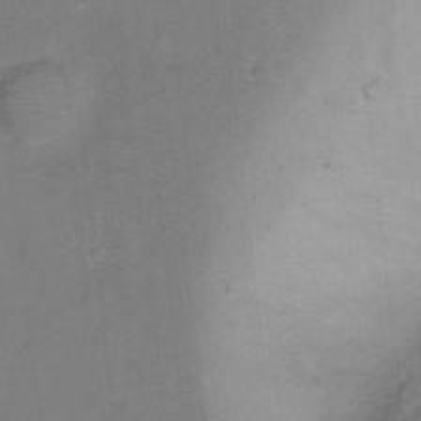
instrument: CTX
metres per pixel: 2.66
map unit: Nhu
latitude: 13.5182
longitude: -36.6491
